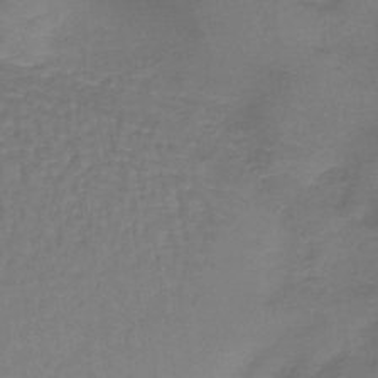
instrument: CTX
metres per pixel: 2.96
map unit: lHb
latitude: -42.5951
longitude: 59.9178
